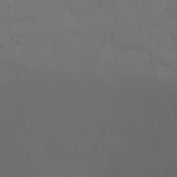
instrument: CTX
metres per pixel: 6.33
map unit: Nhu
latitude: 26.5168
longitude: -51.9339
